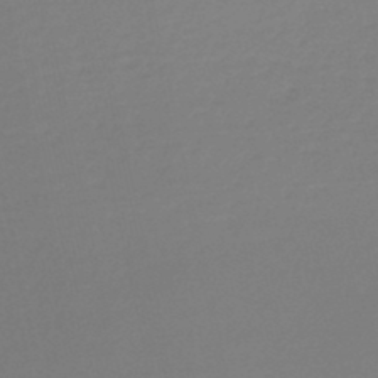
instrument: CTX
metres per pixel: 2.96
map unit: lHb
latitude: -46.6518
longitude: 64.5952
